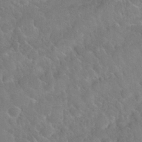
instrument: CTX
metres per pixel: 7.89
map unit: Nhu
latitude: 30.1389
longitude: -52.4790
